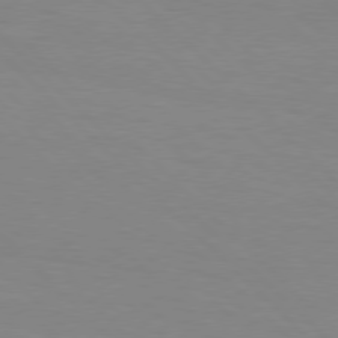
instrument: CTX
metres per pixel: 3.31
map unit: Hpe
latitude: 77.2348
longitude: -160.8380
